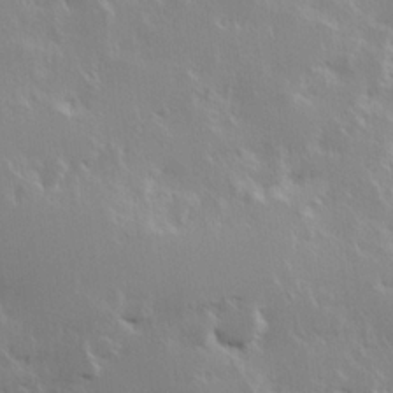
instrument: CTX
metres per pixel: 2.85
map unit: Hve
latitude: 23.8772
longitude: 145.7478
